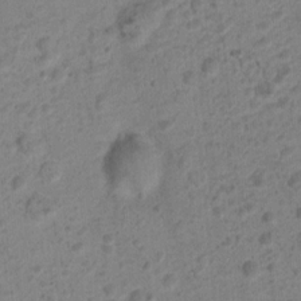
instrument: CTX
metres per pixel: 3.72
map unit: Nhu
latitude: 4.6301
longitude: -17.9150
